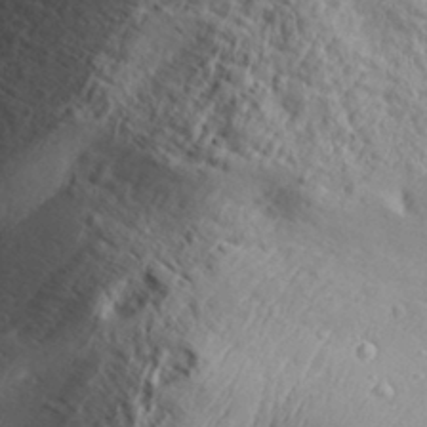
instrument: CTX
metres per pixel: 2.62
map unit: Aa
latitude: 31.1026
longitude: -134.8569
